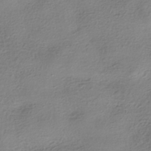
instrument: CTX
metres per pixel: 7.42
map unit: HNhu
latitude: -41.1053
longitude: 99.7855
